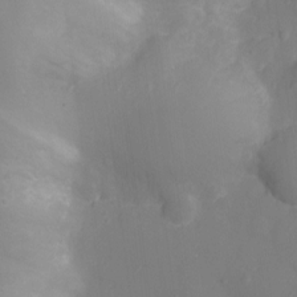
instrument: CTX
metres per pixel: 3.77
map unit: Nhu
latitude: -14.0094
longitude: -24.5923
